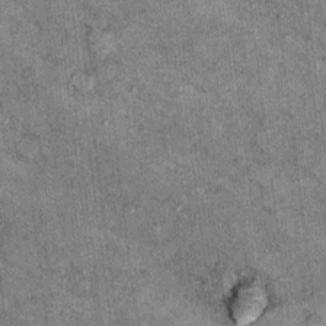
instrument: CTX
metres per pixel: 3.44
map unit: Hto
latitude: 10.4034
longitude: -36.2711
